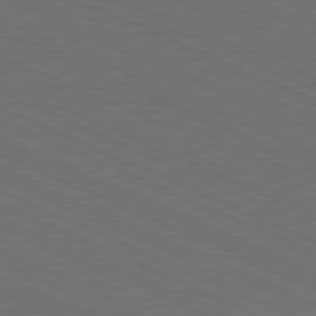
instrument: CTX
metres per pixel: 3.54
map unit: Hpe
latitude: -81.9745
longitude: 18.8597
